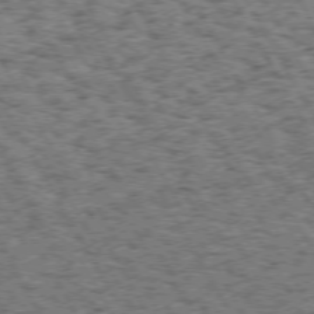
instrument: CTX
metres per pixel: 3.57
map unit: Hpe
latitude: 72.3657
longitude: -127.2537
